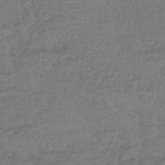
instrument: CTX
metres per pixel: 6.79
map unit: lHb
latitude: -43.4265
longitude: 81.1242
